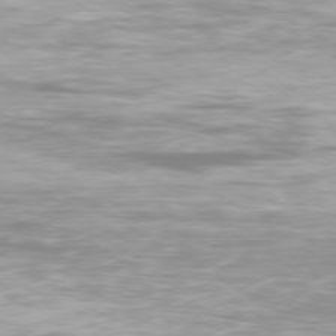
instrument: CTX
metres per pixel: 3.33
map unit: Ap
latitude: -80.1795
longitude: -60.3467
